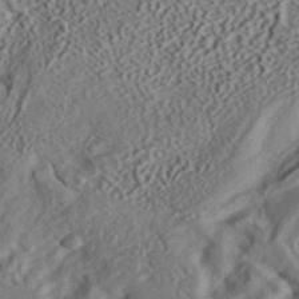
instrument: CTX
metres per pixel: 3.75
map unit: ANa
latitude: 39.9906
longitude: 28.3684
